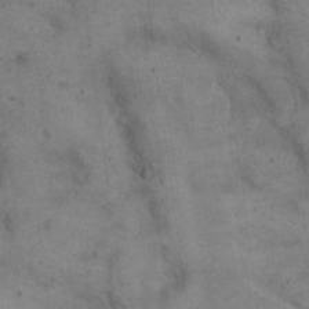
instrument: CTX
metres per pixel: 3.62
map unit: eHh
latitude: 21.8773
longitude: -60.7057
